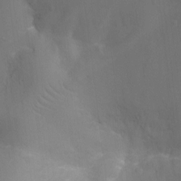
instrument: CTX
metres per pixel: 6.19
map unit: Ht
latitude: -8.5385
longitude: -24.3845
